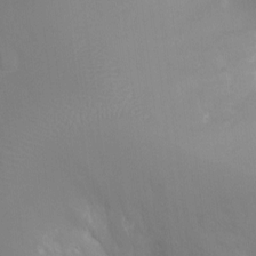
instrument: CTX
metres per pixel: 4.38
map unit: Ht
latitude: -9.4265
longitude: -24.1011
